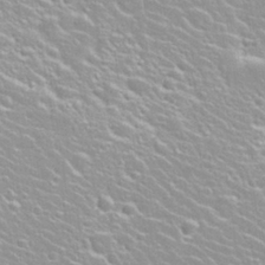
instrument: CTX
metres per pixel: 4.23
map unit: Nhu
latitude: 28.3656
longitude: -51.6693
